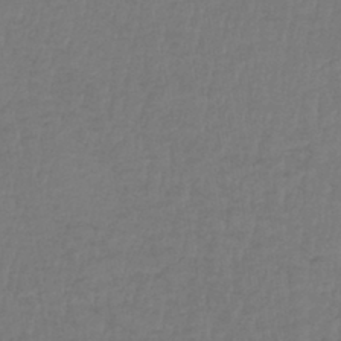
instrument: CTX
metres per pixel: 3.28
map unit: lHb
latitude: -42.6707
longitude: 64.5196
